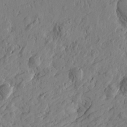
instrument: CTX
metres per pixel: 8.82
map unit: Htu
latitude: -2.0849
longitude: -178.5168
